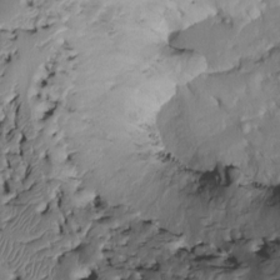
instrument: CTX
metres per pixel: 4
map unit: Htu
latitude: -6.3495
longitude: 154.6707
